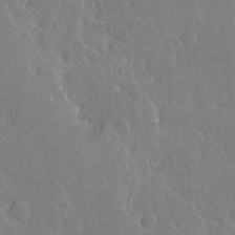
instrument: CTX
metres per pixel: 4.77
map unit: Hto
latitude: -7.9556
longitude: -46.2712
